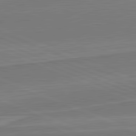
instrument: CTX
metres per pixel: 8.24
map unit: lApd
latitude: 81.9717
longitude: 141.0297
